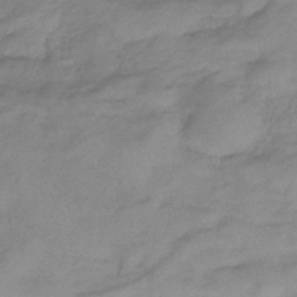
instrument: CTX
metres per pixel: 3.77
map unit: lHb
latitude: -33.5777
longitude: 66.1228
